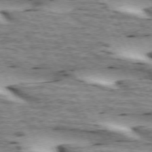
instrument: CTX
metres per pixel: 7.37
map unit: lApd
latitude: 72.9136
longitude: -54.7057
